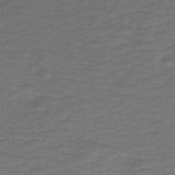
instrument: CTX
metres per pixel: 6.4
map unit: HNb
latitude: -43.7855
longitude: 52.1983
